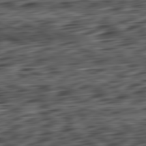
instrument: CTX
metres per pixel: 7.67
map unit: Ap
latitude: -82.1984
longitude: -78.0255
